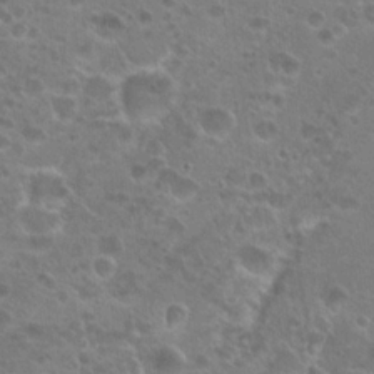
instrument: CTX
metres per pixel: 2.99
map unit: Hto
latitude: 20.3845
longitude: -41.3103
